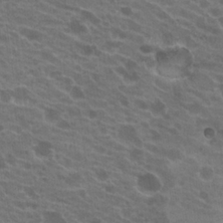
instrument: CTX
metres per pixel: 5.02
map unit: Hto
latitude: 22.1200
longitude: -38.3845
